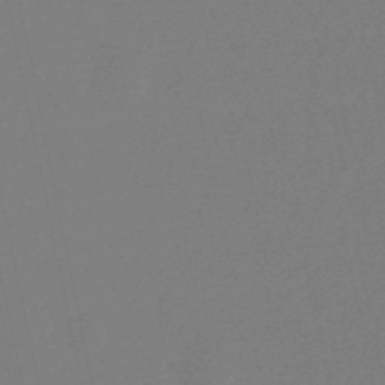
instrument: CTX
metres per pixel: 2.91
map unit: lHb
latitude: -49.4644
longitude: 71.6155
